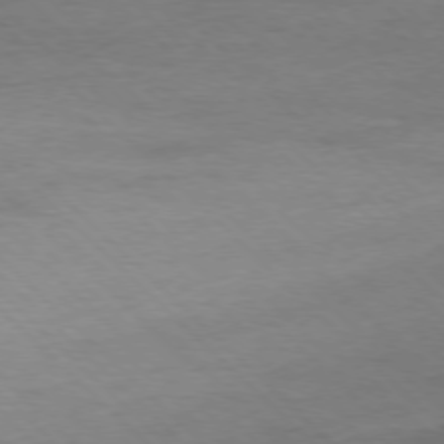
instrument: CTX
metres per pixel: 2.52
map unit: Ap
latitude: -77.3321
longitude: -94.4412
